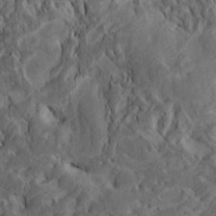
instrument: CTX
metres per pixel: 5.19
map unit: Htu
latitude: -7.9745
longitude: -66.4790
